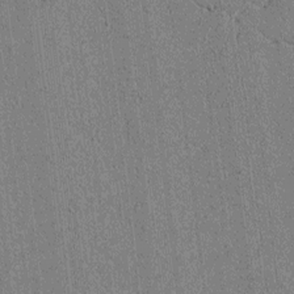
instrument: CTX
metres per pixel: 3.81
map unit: lAvf
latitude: 5.3104
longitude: 166.9542
